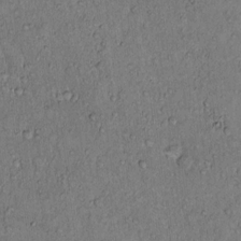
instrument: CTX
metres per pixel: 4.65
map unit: Hto
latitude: 14.4034
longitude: -57.1025
